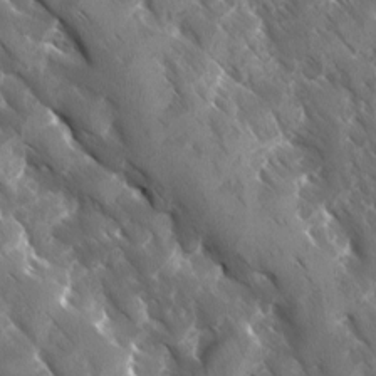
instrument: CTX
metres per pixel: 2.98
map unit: Ave
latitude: -10.9542
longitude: -118.9325
